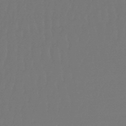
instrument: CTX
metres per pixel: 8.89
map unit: lHb
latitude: -47.6344
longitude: 61.6533
